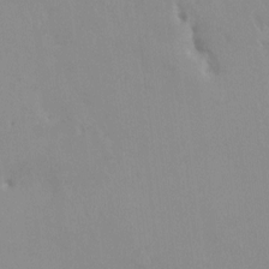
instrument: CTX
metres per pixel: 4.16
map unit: HNhu
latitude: 6.5924
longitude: 2.1038
